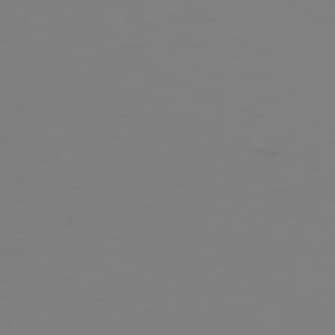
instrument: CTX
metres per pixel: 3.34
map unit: Ap
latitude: -79.9178
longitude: -63.4616
